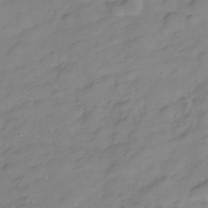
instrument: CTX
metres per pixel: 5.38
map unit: Hve
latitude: -28.5196
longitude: 93.7855
